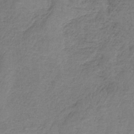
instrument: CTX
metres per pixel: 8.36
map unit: HNb
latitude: -34.8786
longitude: 58.9541
